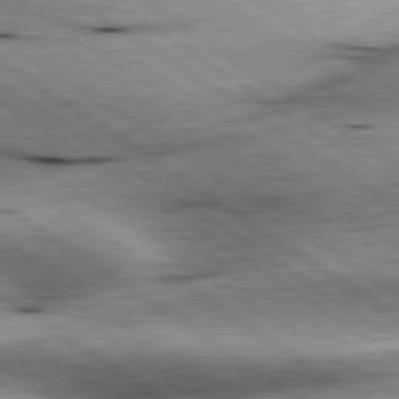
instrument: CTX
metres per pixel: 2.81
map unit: lApd
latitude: 79.7450
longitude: -141.5182
